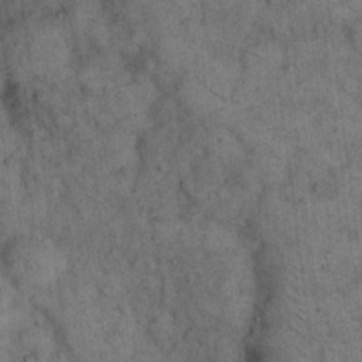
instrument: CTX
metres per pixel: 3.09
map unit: eHh
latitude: 15.7639
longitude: -65.0647
